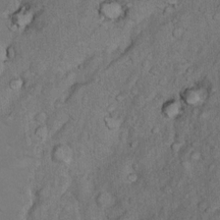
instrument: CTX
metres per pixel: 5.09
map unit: Nhu
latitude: 10.0444
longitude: -24.4412
